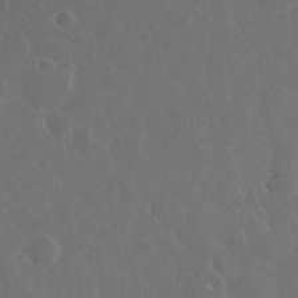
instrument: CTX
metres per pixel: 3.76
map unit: eHh
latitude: 33.6694
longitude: -61.1214
